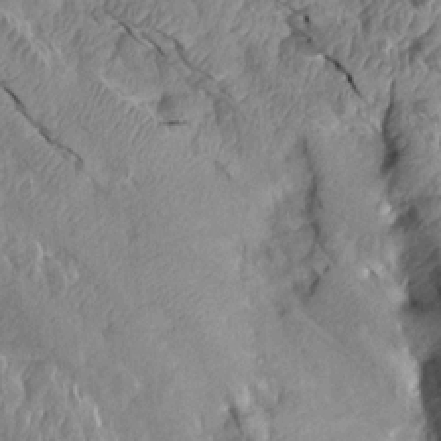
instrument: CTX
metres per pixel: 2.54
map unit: Aa
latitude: 15.0270
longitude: -144.9325
